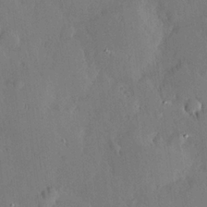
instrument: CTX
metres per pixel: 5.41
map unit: Hve
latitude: 24.9135
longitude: -93.1214
